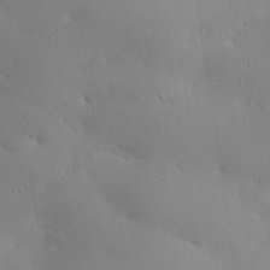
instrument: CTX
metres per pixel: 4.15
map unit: eHh
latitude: 28.9325
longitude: -82.5167
